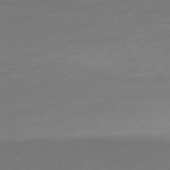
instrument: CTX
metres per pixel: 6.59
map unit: Ap
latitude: -74.8030
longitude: -68.9703
